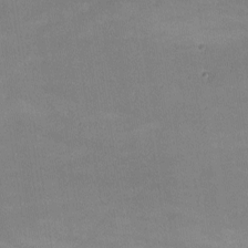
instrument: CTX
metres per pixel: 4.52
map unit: lHvf
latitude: -9.7478
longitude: -101.9528
